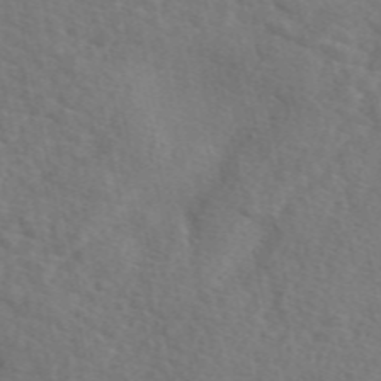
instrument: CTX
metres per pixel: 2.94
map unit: eAb
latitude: 49.8961
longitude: 119.4643
